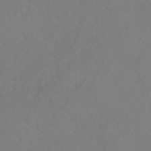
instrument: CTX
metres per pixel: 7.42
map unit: HNb
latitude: -31.0864
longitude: 63.8611
